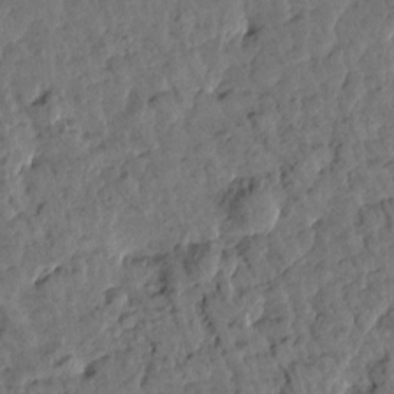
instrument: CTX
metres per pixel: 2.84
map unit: Htu
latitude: 0.5168
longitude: 179.9556
